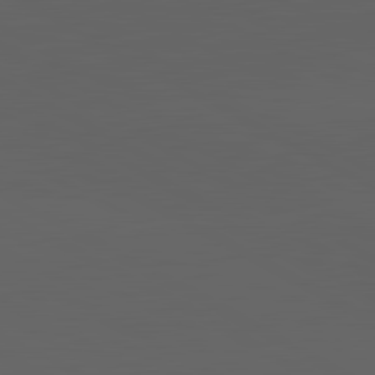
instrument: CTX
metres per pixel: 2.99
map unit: lApd
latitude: 82.1011
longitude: 131.6533
